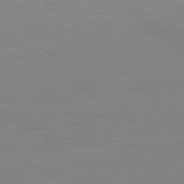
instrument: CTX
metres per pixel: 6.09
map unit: Ap
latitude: -79.1809
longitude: -56.6301
